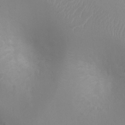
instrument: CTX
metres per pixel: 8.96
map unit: Ht
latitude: -3.5021
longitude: -17.8772
